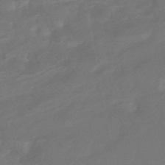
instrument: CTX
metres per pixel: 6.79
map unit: HNhu
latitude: -46.5196
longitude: 92.5196
